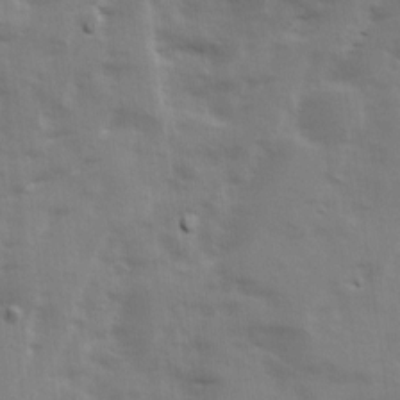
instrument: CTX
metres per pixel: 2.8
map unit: Ave
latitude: 13.1214
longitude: -102.9891
